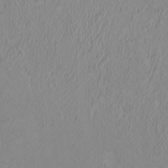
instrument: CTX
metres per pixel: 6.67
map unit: HNhu
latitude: 3.4804
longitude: -2.5734
